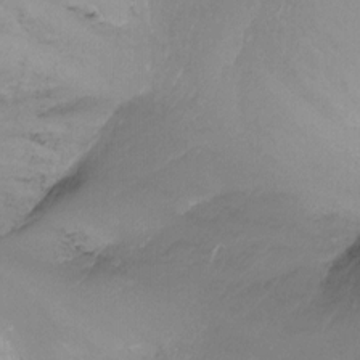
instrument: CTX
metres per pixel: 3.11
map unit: Nhu
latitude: -13.4832
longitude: -69.9339
